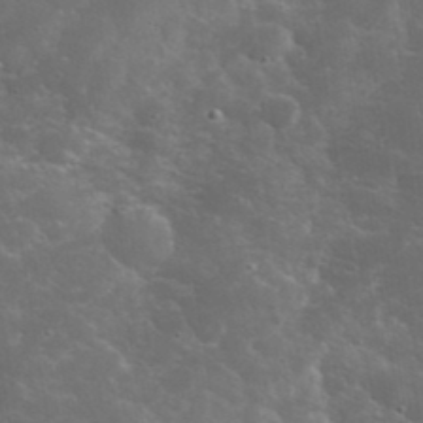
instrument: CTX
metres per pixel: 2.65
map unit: eHh
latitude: 36.6680
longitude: -67.3670
